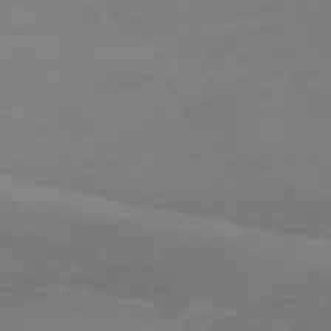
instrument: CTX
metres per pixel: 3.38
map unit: Ap
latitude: -74.6708
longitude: -79.8017
